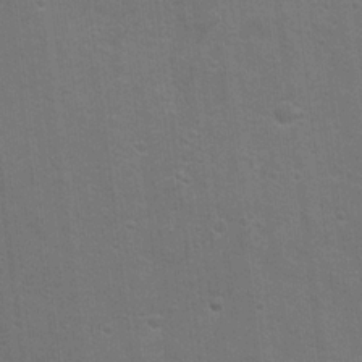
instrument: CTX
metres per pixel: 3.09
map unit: Hto
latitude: 17.2915
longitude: -38.6112
